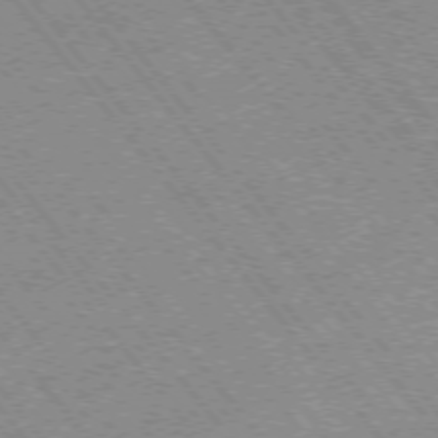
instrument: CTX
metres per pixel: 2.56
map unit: Ap
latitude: -75.8234
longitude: -87.5371
